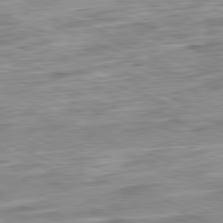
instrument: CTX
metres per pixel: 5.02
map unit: Ap
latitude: -81.7478
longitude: -70.4034
